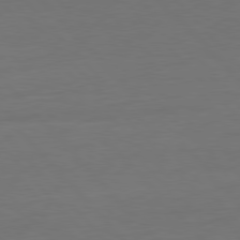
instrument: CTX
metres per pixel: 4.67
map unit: Ap
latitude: -79.9178
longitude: -56.8568
